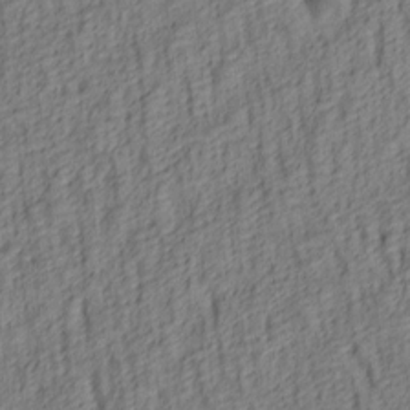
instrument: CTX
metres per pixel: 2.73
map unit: lAa
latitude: 4.9703
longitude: -114.4601
